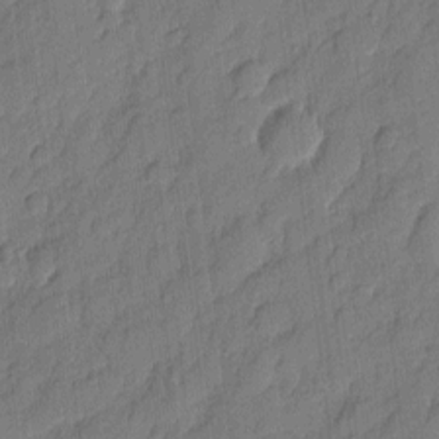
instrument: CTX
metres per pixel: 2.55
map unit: eHh
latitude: 6.3089
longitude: -75.4615
